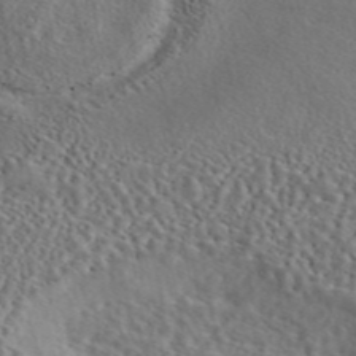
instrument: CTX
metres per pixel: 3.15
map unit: eAb
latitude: 43.8394
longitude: 113.9745
